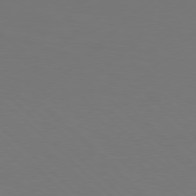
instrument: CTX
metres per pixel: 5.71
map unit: Hpe
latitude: 77.6694
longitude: -126.3278
